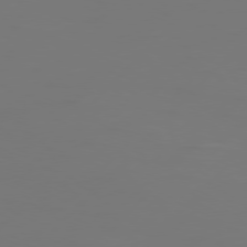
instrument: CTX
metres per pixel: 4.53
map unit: Hpe
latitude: 76.8758
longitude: -137.4805
